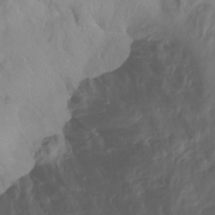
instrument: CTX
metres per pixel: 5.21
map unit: Hto
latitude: -7.1998
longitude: -47.5749
